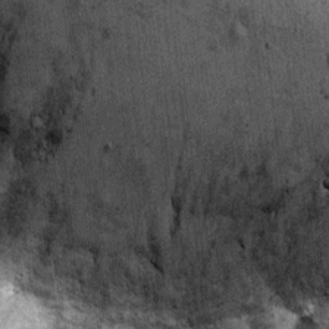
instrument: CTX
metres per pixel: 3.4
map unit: Ht
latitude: 10.1578
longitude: -38.2522
